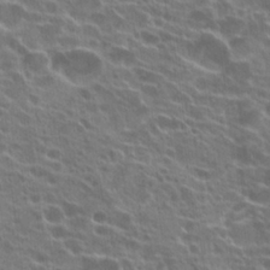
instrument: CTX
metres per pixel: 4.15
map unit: Hto
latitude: 21.8961
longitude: -40.5167
